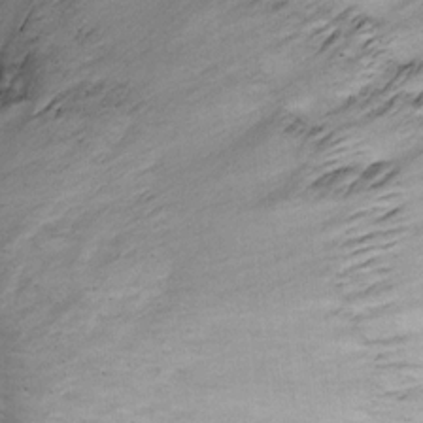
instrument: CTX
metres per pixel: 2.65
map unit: Htu
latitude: -0.6897
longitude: 148.5952
